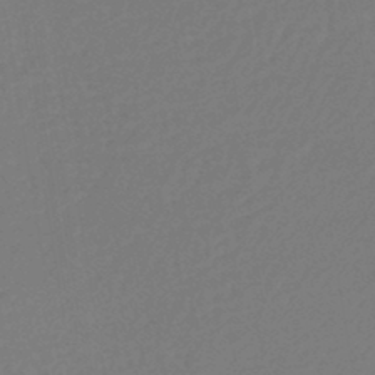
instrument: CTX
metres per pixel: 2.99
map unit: lHb
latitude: -45.3321
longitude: 60.3306
